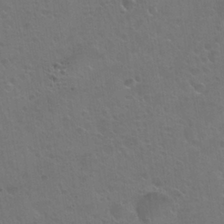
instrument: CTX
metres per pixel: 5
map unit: Hto
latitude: 24.1577
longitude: -51.4048
